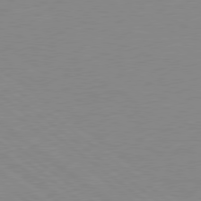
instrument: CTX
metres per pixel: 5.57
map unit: Hpe
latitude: 78.5168
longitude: -124.6868
